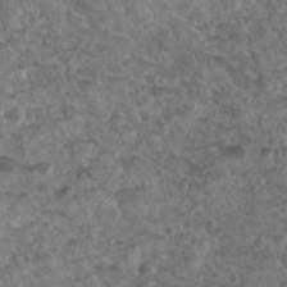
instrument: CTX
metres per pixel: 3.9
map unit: Hto
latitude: 31.8017
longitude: -49.9339
